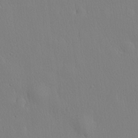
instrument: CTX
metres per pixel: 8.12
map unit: lHvf
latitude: 20.6302
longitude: 142.0850
